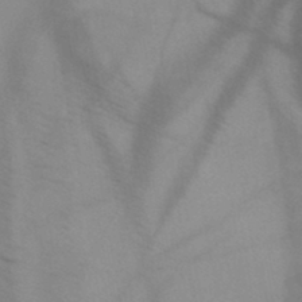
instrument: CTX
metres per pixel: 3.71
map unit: HNb
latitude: -45.4832
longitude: -41.3103
